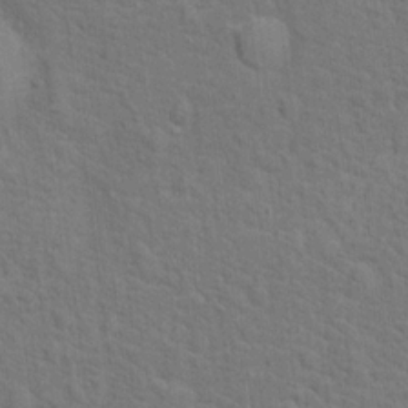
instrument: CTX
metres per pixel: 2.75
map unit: Hto
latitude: 15.1593
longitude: -38.1011
